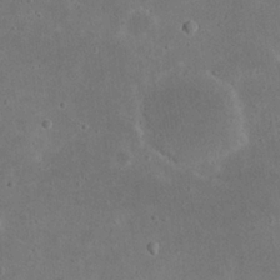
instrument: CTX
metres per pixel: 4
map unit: eHh
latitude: 23.5938
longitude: -67.9906
